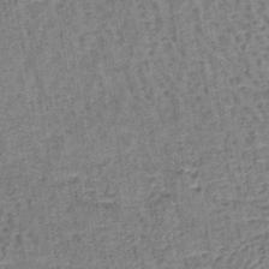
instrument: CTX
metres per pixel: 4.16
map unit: lHb
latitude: -40.8030
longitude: 57.8611
